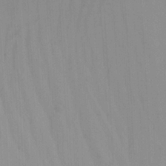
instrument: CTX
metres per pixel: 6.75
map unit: Ave
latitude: 23.0458
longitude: -136.5735
